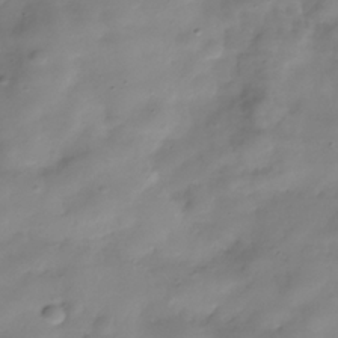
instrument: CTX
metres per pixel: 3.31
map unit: Hve
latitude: -30.4251
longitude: 94.3117
